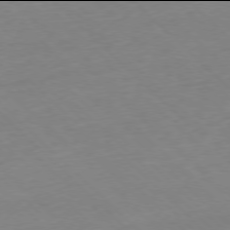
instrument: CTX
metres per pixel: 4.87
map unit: Hpe
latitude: -78.0094
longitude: 12.9542
